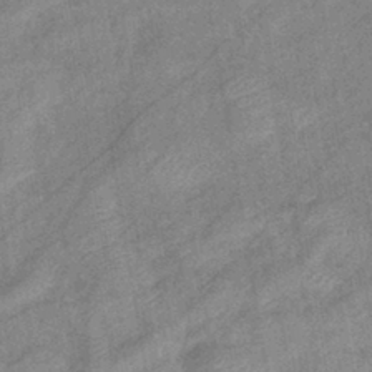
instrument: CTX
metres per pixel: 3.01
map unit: eHb
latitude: -40.9730
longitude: 81.9745
